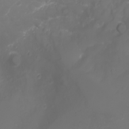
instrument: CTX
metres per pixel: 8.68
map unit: Nhu
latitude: -1.8612
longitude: -76.1955
